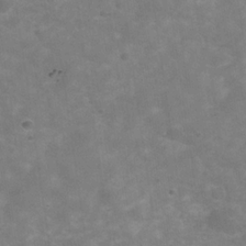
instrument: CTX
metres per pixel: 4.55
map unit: Hve
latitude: -30.5007
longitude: 93.6533
